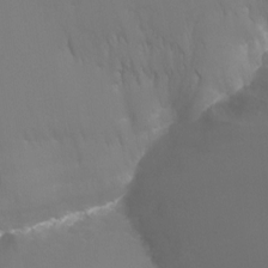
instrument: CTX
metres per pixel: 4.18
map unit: Ht
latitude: -6.5007
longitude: -29.7827
